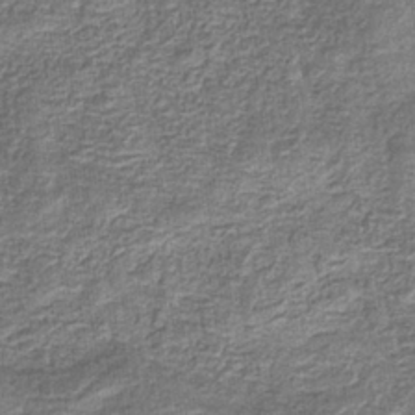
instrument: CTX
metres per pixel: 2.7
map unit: eHb
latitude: -33.6533
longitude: 76.1039
